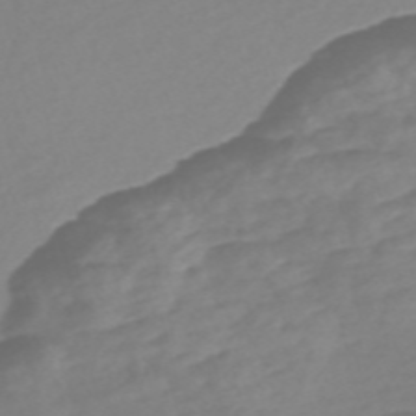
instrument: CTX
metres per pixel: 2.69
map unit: Nve
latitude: -58.1416
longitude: 57.3321
